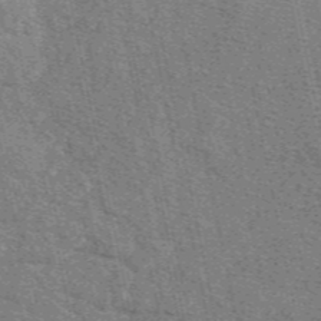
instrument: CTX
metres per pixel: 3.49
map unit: eAb
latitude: 48.8758
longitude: 106.4251
